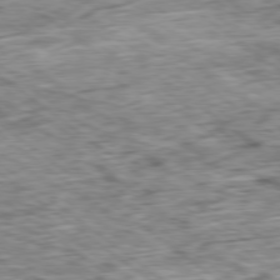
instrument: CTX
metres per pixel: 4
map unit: Ap
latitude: -79.1809
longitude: -76.3845
